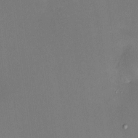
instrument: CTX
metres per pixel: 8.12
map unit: HNhu
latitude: 6.4979
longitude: 9.2187
